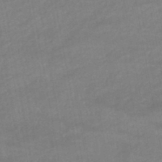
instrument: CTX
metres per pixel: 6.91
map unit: lHb
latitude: -44.8219
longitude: 73.1053
